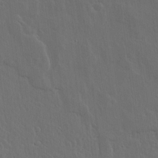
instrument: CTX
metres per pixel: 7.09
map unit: lHvf
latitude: 17.7072
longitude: -117.5182
